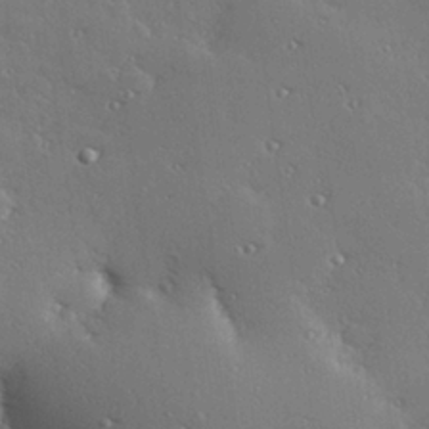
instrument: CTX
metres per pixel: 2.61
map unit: Hve
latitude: 27.4615
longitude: -91.8583
